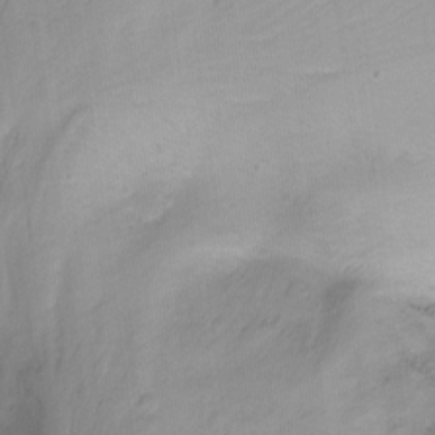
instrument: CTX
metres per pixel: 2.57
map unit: Nhu
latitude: -12.7085
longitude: -60.7435
